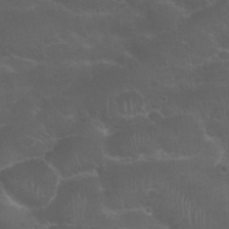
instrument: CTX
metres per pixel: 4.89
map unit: Nhu
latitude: 25.9528
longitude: -52.8569
